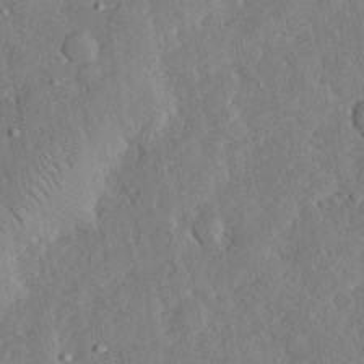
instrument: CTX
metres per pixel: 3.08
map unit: lHvf
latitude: 33.5371
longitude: -92.2333
